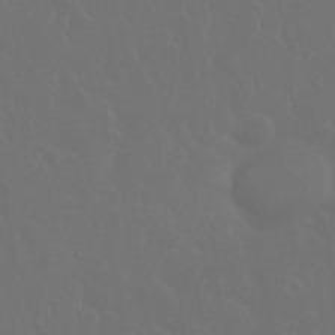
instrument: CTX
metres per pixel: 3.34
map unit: eHh
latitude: 33.8772
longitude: -58.4223
